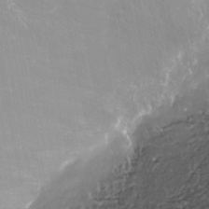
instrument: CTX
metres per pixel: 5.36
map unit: Nhe
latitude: -35.5966
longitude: -92.6490
